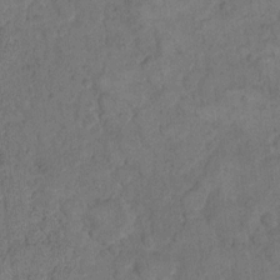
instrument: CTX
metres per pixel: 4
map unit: eHh
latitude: 12.1956
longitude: -64.9514
